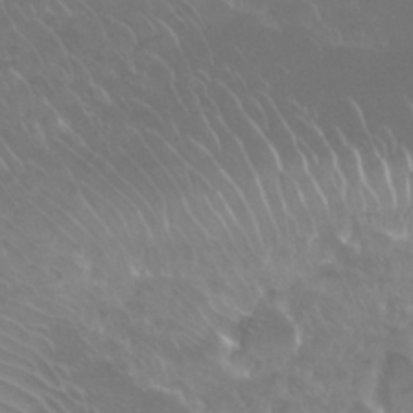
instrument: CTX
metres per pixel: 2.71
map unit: Nhu
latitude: 29.0836
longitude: -60.1766
